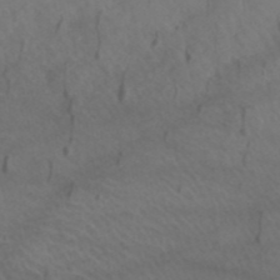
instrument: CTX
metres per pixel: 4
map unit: ANa
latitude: 43.8017
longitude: 28.3873
